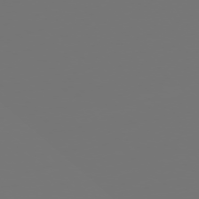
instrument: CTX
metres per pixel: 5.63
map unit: Ap
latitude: -76.4818
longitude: -62.8947
